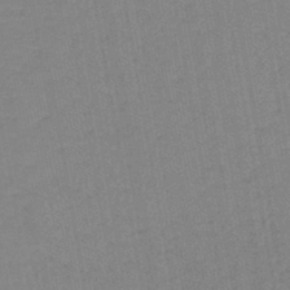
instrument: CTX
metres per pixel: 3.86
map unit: lHb
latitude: -44.7463
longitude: 63.0108
